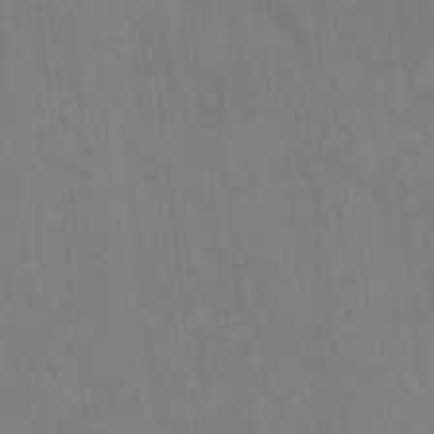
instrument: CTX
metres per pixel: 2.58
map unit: Hto
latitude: 13.9150
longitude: -57.6504
